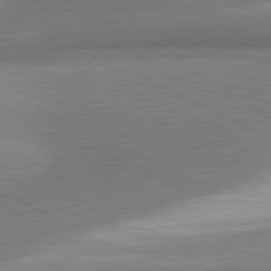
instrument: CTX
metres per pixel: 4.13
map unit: lApd
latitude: 81.3859
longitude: 163.0108
